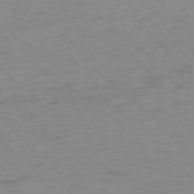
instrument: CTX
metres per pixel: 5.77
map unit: Ap
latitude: -77.6533
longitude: -79.4427
